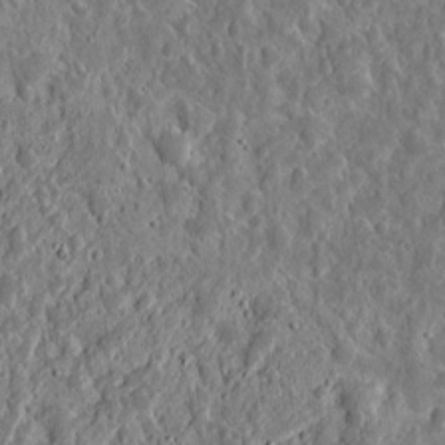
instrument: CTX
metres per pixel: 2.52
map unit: eHh
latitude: 10.1767
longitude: -73.5938
